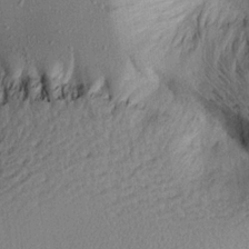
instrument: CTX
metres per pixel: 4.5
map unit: Aa
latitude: 20.4034
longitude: -143.2915
